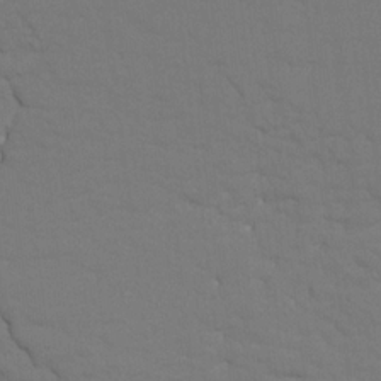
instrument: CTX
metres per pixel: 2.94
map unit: HNhu
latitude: 7.0080
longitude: -4.2711
